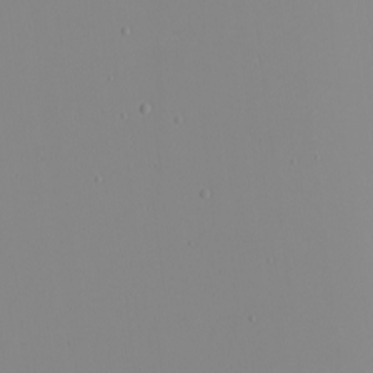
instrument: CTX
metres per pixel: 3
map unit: Nhu
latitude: -4.5007
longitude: -82.3278
